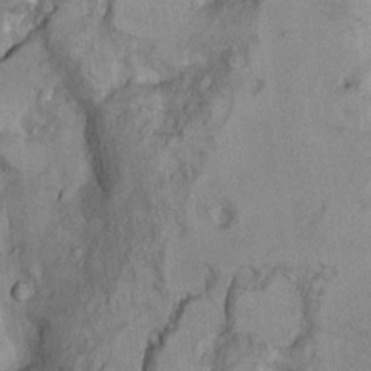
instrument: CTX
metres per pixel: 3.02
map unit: Ht
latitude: 9.2726
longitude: -31.9906
